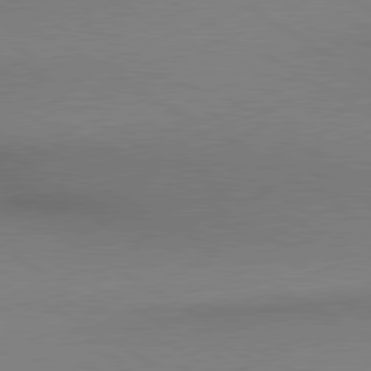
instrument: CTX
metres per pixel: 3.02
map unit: lApd
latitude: 80.3467
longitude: 156.1417
